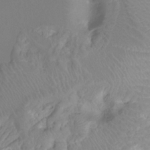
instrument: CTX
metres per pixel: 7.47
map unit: Nhu
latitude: -15.0676
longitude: -26.4223
